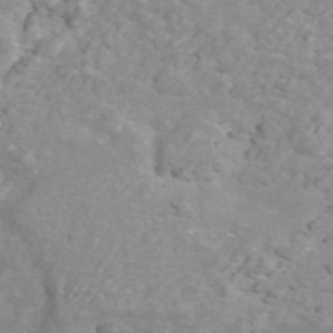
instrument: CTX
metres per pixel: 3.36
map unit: ANa
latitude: 44.9891
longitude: 26.6896
